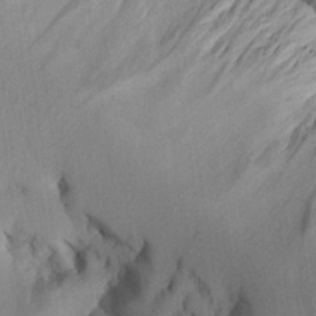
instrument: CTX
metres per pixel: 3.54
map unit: Aa
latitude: 25.9906
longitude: -129.4993
